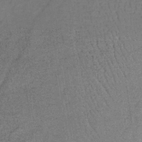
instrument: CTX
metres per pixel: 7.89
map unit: lHb
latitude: -35.8611
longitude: 65.2754
